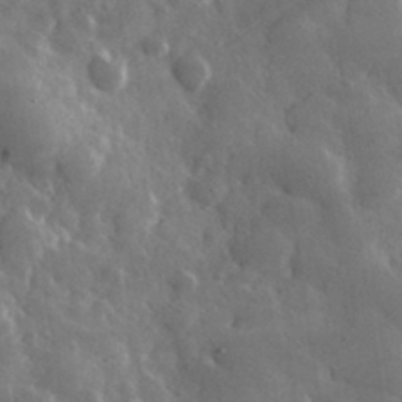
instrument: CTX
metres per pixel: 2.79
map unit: lHvf
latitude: 34.4601
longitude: -88.3657
